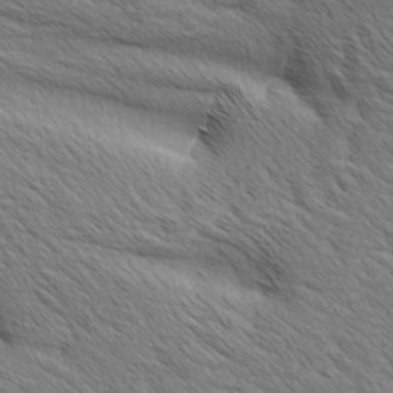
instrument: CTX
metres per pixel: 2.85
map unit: Aa
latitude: 6.6113
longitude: -136.8947
